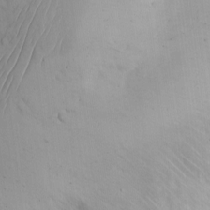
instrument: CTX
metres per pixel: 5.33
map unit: eHh
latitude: -8.9542
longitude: -66.2522
